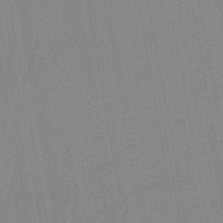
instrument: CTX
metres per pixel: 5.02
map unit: lHb
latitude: -44.3684
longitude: 63.3320
